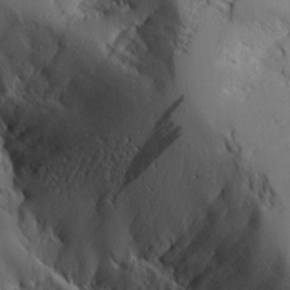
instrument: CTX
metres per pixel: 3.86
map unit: Aa
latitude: 25.7827
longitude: -127.3104
